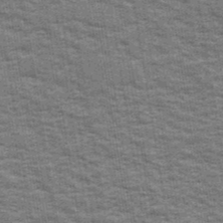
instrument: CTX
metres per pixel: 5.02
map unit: Ave
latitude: 40.0822
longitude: -108.8947
